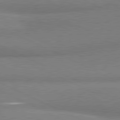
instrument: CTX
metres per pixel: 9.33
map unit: lApd
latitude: 80.7624
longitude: 166.2173
